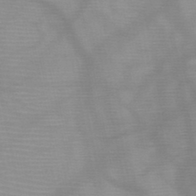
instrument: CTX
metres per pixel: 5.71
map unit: HNb
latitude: -48.2740
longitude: -43.8961
